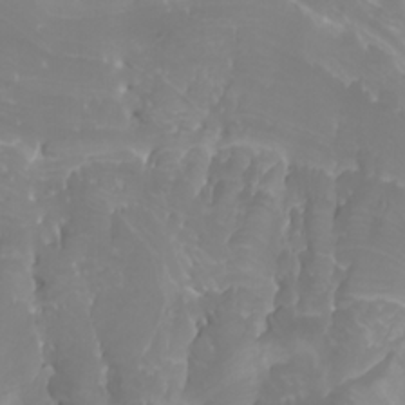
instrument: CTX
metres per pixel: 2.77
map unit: Htu
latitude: -6.3495
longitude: -73.8962
